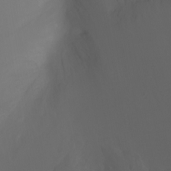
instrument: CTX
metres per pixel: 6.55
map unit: Ht
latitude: -0.4440
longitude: -46.2901
